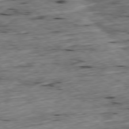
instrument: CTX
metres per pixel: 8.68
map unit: Ap
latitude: -79.3887
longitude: -89.2159
